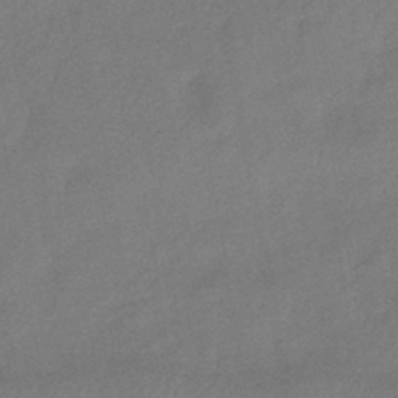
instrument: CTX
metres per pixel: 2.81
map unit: eHb
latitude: -42.5762
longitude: 82.8219
